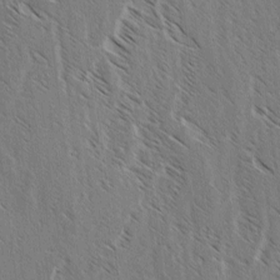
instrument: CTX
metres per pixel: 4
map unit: lAvf
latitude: -3.4832
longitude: -113.6883
